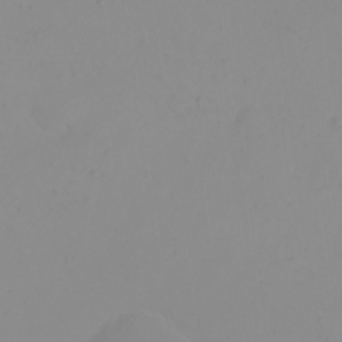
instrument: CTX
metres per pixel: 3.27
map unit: eHh
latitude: 23.9717
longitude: -64.8758
